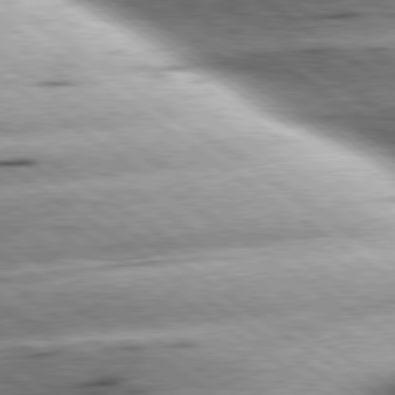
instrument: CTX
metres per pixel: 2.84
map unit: lApd
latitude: 79.5371
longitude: -154.8947
